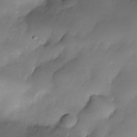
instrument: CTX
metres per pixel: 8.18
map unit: Nhe
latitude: -35.1242
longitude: -146.0255
